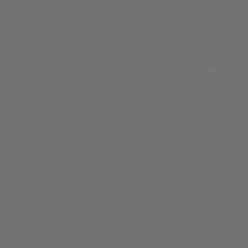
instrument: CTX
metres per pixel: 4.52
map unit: Ap
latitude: -76.1228
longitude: -74.4601
